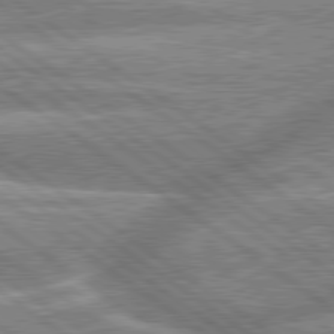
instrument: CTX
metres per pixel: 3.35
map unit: lApd
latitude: 79.6316
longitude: -158.8758
